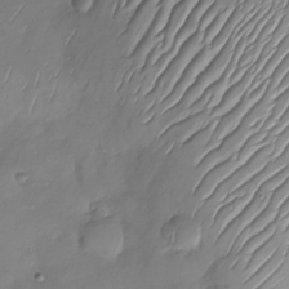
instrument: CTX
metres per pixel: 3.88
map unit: Nhu
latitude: -28.8597
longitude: -58.9514
